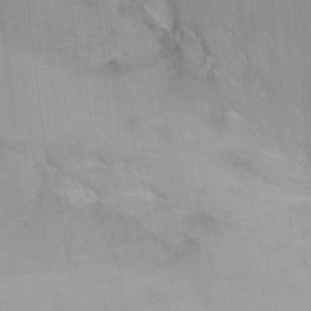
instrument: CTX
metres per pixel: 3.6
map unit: Ht
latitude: -0.1417
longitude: -35.0080
